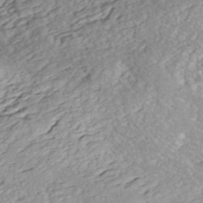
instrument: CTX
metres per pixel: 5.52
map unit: ANa
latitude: -42.7652
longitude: 109.5210
